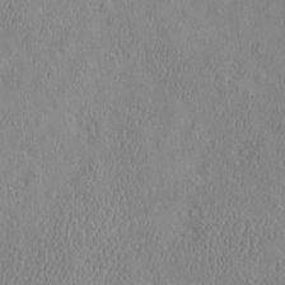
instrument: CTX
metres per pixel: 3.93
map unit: eHh
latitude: -2.9730
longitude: 19.3510
